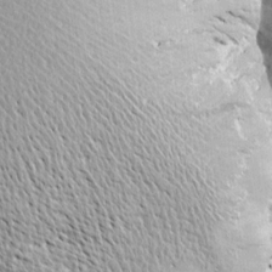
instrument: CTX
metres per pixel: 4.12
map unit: Htu
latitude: 0.9136
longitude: -178.1200
